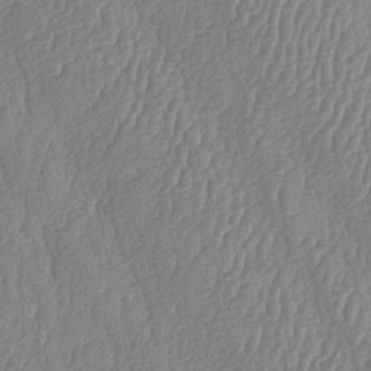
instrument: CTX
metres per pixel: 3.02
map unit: lAa
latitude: -8.1606
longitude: -129.1592
